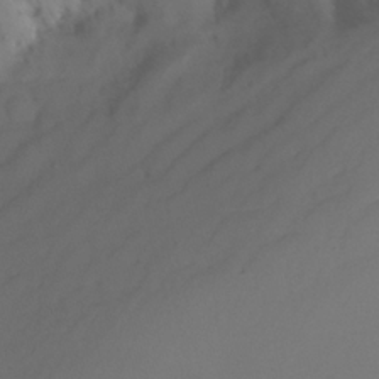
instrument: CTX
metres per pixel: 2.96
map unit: Nhu
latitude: -16.2929
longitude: -50.8758
